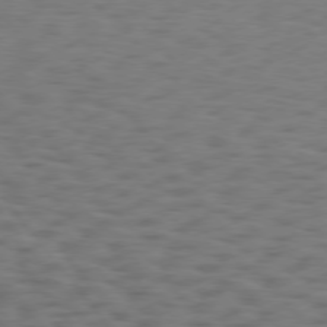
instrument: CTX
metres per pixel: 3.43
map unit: Hpe
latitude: 74.9514
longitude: -134.0633
